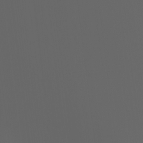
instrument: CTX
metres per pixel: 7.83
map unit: Ht
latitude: -3.5966
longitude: -60.8002
